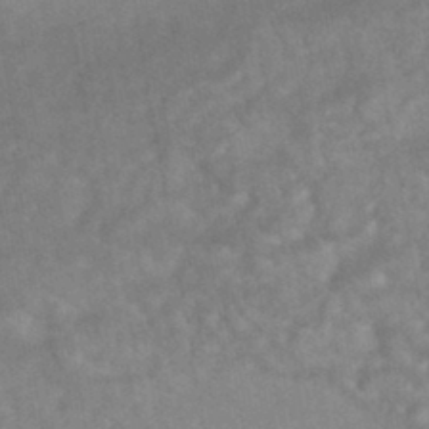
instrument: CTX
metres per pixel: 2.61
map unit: HNhu
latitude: -45.2754
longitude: 91.8990
